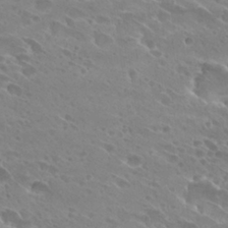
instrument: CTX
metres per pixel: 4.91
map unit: Hto
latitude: 27.7261
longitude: -39.7638
